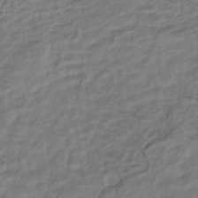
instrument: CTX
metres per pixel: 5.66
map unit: HNhu
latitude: -45.2565
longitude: 102.1039
